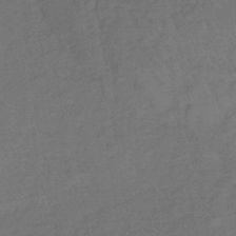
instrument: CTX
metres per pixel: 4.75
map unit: lHb
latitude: -35.9556
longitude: 68.9352
